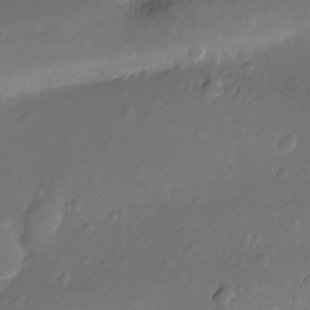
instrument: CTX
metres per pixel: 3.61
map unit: Nhu
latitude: -10.7463
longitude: -35.8394
